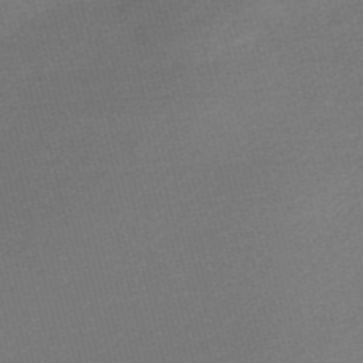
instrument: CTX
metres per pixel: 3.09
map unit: Nve
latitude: -56.5951
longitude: 61.1431
